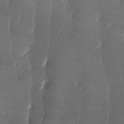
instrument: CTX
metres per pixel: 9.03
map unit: lAa
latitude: -5.9556
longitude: -130.3279
